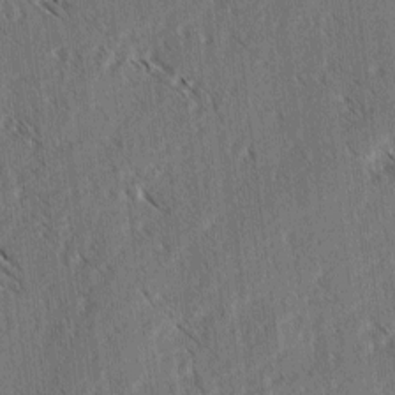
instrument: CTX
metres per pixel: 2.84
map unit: lAvf
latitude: -3.5966
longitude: -113.9150
